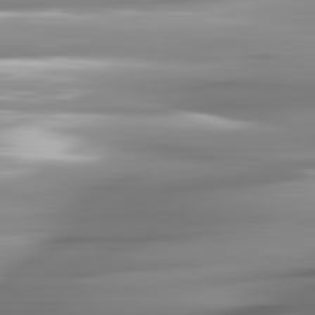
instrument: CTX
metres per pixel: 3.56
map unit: lApd
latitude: 81.6883
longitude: -143.2159
